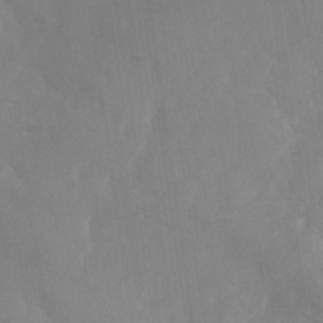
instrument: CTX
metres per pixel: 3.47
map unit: Nhu
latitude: -27.8044
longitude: -58.0633
